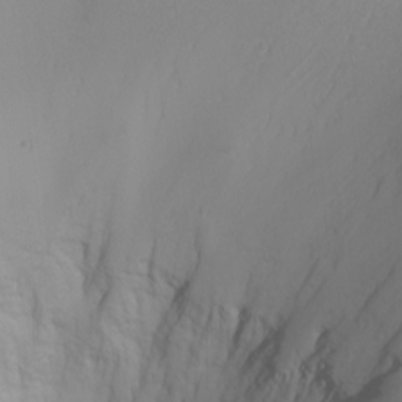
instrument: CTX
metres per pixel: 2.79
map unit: Nhu
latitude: -4.8030
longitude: -80.5735
